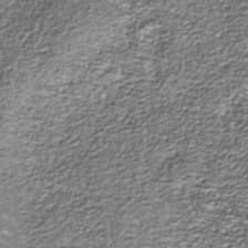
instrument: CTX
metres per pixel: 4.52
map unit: Nhu
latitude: -38.9542
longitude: -82.2711
